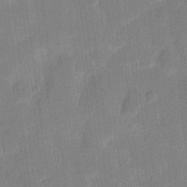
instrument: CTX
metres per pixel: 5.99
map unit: eHh
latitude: 11.0836
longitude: -66.7057
